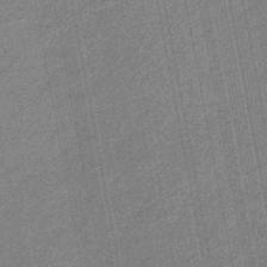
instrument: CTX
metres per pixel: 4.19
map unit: eHb
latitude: -45.1809
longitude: 89.0486
